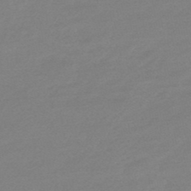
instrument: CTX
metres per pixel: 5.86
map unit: eHb
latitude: -48.3684
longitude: 86.1795
